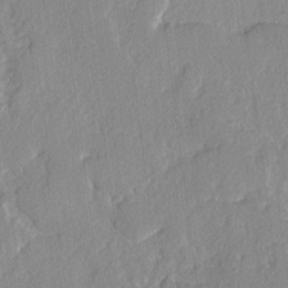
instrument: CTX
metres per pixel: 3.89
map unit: lAvf
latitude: -4.8408
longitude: -109.1214
